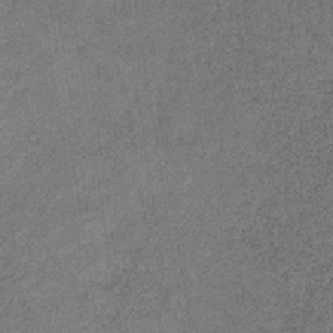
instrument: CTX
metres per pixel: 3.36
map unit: HNb
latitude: -33.6533
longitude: 54.1795
